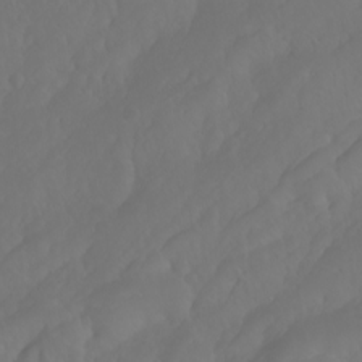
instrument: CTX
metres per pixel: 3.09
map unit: Htu
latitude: -5.8989
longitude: -69.8394
